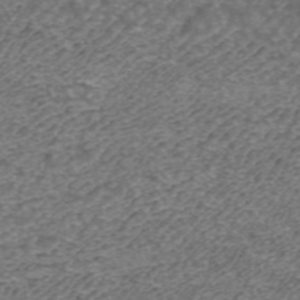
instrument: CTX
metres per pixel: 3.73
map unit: ANa
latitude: 43.1214
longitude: 25.9556
